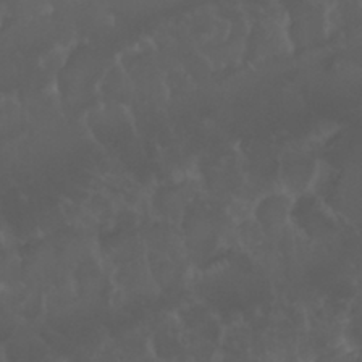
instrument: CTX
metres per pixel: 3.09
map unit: Nhu
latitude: 22.8191
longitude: -63.5749
